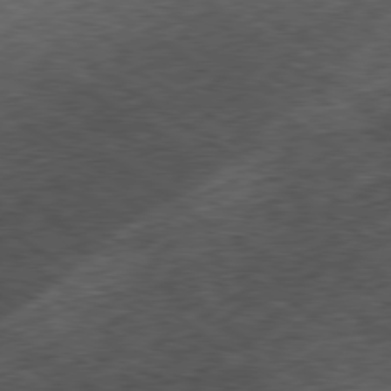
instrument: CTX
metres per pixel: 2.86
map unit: Hpe
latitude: -80.3118
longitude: 21.5399
